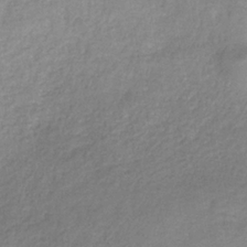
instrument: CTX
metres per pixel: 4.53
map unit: HNb
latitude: -34.2550
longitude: 55.8045
